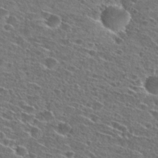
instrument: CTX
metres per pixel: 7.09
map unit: Hto
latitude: 26.5357
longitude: -46.6302
